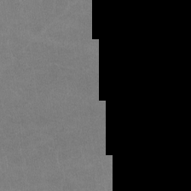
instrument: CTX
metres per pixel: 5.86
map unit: lHvf
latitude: -11.2187
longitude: -102.8380
